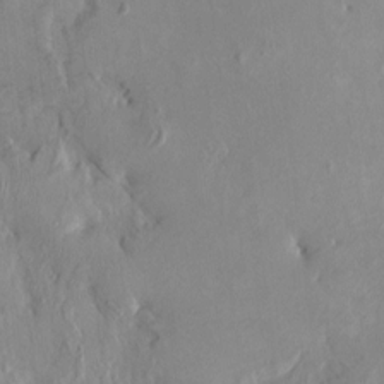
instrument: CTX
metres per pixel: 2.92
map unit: HNhu
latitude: 4.3278
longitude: -3.3670
